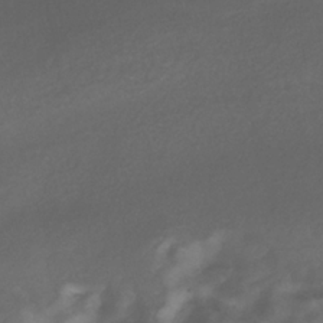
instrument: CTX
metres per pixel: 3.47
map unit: HNb
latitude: -30.7652
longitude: 62.7463
